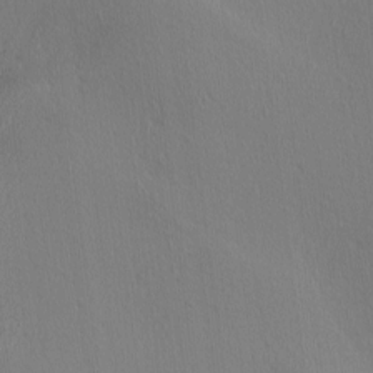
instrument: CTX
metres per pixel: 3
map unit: Ave
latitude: 2.9136
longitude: -115.2725
